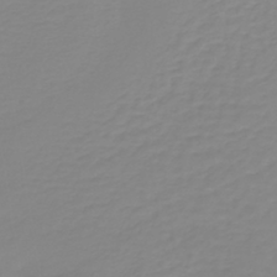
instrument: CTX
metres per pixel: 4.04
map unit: lHb
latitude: -40.9353
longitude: 60.1984
